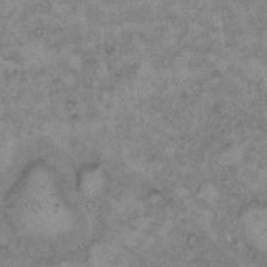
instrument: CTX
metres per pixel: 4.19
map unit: Hto
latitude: 8.8569
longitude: -60.1011
